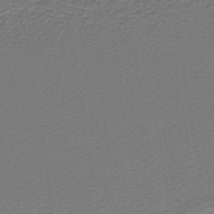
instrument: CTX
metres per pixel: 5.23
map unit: lHb
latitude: -43.3320
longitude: 62.1605
